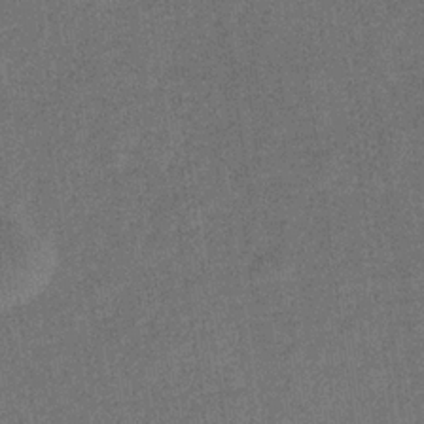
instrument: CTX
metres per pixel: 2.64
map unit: eHb
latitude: -31.9556
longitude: 74.1417
